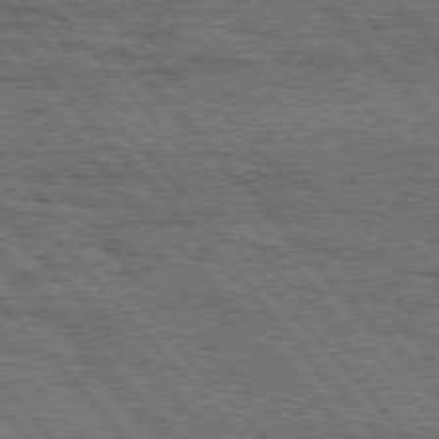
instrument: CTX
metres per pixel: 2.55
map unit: Hpe
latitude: 76.0822
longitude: -138.1578
